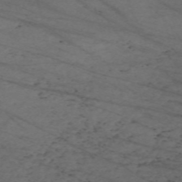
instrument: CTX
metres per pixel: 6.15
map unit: Nve
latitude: -59.5399
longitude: 61.5021
